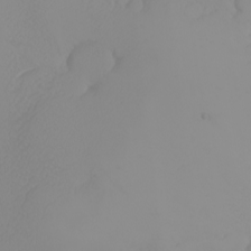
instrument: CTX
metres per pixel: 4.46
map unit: Nhu
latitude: -5.6722
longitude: -93.2726
